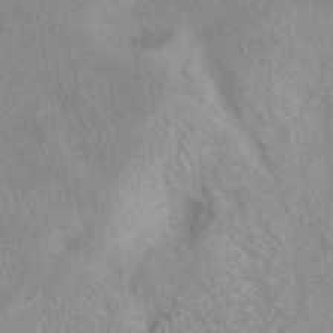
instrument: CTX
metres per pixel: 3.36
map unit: eAb
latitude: 40.8380
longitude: 106.2551
